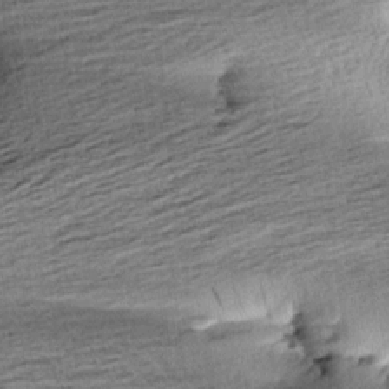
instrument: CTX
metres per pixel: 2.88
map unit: Aa
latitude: 6.8380
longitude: -137.7072
